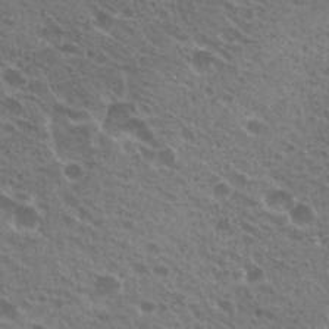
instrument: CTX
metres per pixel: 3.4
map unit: Hto
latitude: 20.8380
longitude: -34.2900
